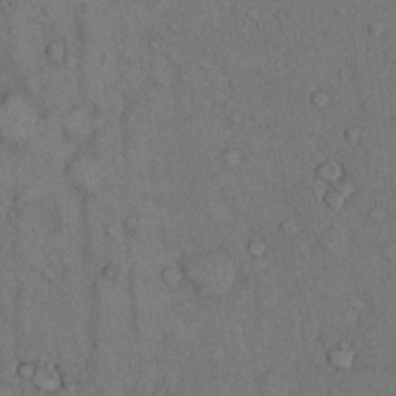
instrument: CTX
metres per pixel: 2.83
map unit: Hto
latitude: 10.0255
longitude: -59.2537
